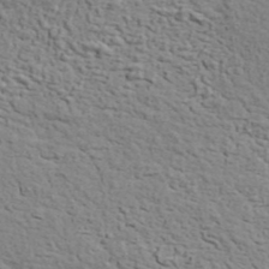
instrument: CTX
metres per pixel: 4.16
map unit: ANa
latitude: 41.4426
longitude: 29.4643
